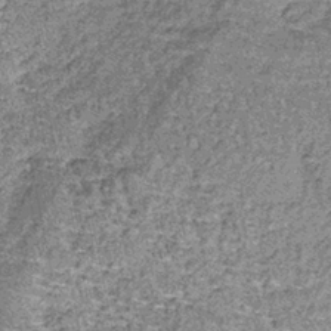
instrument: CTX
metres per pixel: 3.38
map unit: lHb
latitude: -38.5385
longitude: 64.8597
